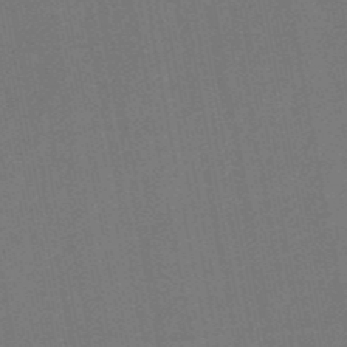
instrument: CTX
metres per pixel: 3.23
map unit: lHb
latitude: -49.5399
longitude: 73.7477
